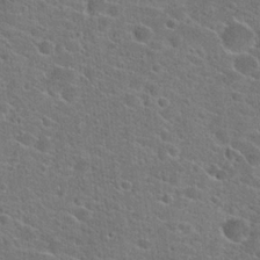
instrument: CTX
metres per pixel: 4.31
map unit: Hto
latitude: 23.3671
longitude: -44.6868
